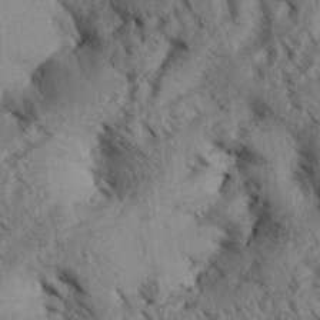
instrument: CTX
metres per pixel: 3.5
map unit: Aa
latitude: 31.3293
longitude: -138.4601
